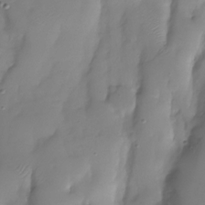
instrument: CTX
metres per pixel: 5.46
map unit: Nhu
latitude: -28.5385
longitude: -59.6127
